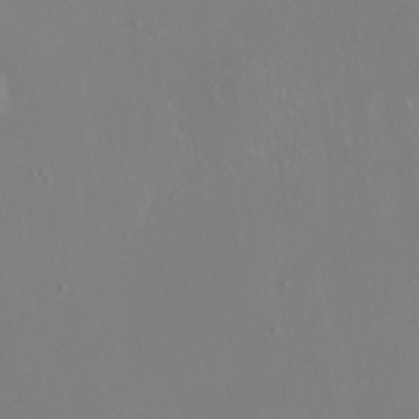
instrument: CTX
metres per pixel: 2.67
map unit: eHh
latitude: 23.5749
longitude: -66.3656
